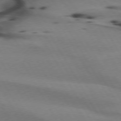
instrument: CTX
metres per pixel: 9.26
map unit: lApd
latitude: 74.5924
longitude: -65.4804
